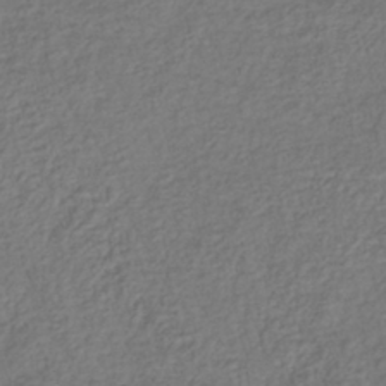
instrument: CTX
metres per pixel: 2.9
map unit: lHb
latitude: -37.6532
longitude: 70.2173
